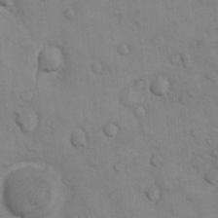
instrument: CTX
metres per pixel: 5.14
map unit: Nhu
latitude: 6.2145
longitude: -24.1577
